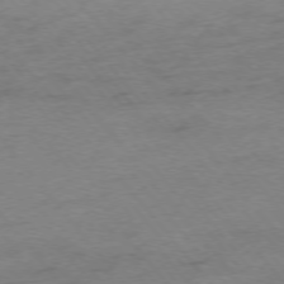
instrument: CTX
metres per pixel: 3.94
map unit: Hpe
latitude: -76.0094
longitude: -12.4223
